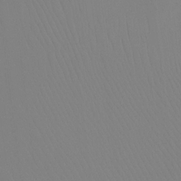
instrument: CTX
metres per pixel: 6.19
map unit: Ht
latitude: -8.2550
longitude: -32.0255
